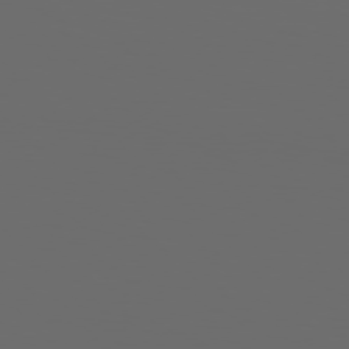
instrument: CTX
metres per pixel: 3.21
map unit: Hpe
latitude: 76.5923
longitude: -141.0458
